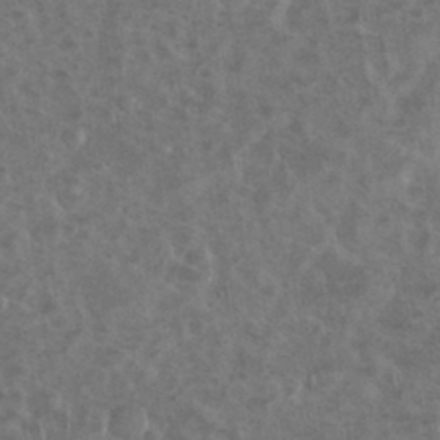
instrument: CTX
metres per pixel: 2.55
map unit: eHh
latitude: 35.1781
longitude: -60.7624
